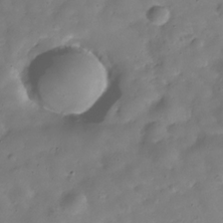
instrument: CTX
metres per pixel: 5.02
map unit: Hve
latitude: -31.1998
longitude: 94.9919
